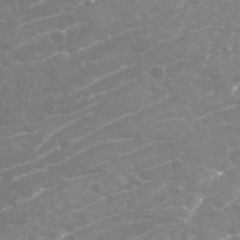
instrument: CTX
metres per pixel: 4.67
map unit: Nhu
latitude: -19.5021
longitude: -57.3859
